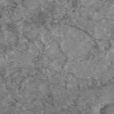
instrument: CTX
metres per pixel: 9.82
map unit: eAb
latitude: 49.3104
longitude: 110.1227
